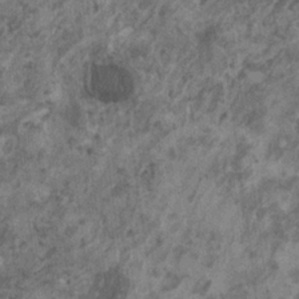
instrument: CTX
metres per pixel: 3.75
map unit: HNhu
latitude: 0.1955
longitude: 4.5762
